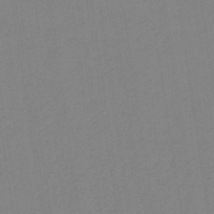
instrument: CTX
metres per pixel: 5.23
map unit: HNb
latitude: -34.9164
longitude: 56.7274
